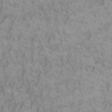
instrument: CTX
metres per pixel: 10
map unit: Htu
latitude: -6.0472
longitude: -74.5735
